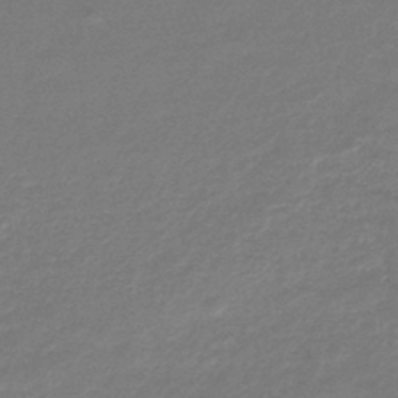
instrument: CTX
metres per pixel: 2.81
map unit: lHb
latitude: -44.2551
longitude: 69.3887
